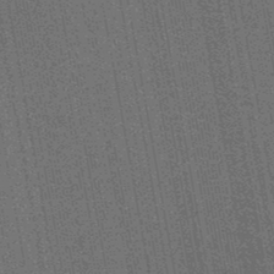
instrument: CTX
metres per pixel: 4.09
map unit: HNb
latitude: -47.4832
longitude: -46.9136
